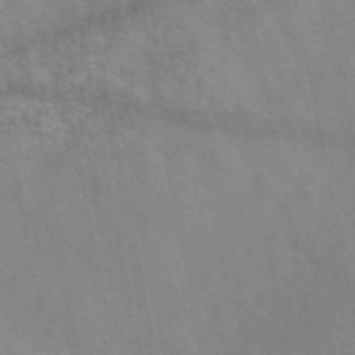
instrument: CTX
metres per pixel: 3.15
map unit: eAb
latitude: 47.8017
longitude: 119.7289
